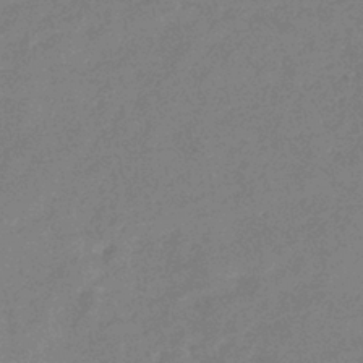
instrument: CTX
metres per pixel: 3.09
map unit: eHb
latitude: -37.2565
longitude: 76.9542
